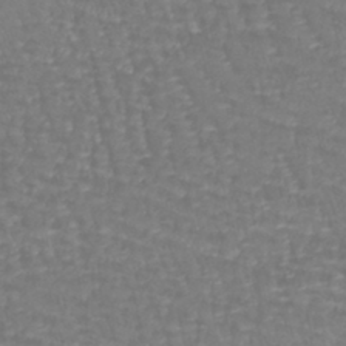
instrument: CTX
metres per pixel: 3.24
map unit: lHb
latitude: -41.0486
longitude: 65.5588
